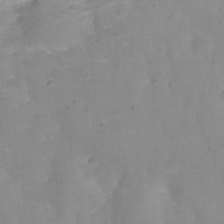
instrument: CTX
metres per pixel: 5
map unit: eHh
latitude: 24.6301
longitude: -63.6694
